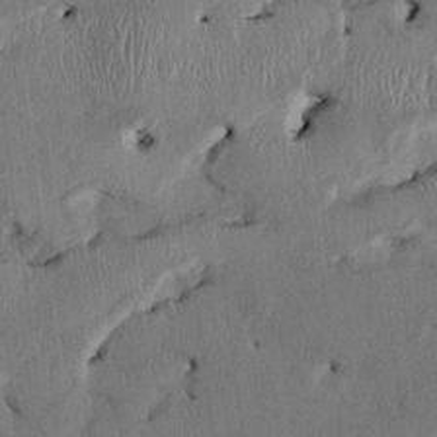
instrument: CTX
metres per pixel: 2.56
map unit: HNhu
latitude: 1.2915
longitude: -5.5938
